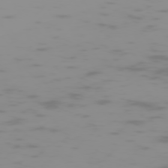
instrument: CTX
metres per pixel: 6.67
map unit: Hpe
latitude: -74.3873
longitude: 6.2550
